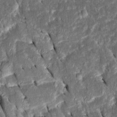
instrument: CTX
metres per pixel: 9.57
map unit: Htu
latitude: -1.0298
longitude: 149.1054
